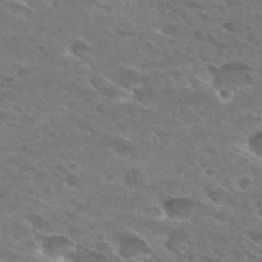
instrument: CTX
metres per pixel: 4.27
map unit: Hto
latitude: 29.8394
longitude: -44.3467
